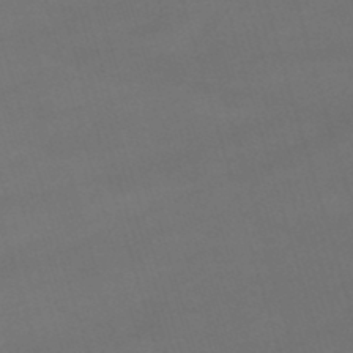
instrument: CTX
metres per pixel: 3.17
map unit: lHb
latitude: -47.2943
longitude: 63.4832
